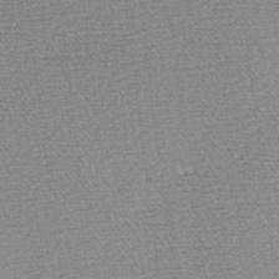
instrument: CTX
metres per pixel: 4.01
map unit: Hve
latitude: 2.8947
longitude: -122.1389
